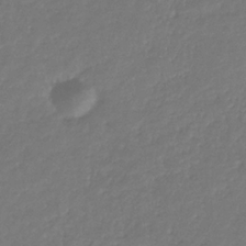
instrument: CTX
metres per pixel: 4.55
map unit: eHb
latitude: -31.1242
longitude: 73.2754
